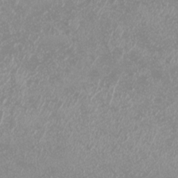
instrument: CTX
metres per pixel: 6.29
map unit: eHh
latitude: -7.1998
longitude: -77.0458
